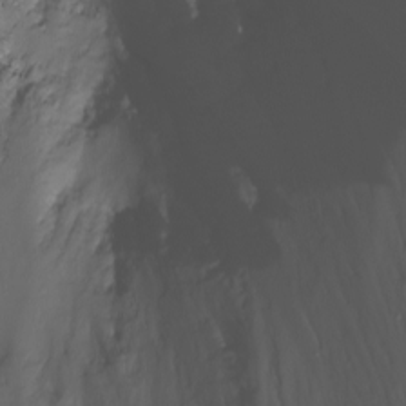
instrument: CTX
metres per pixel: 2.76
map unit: Nhu
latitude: -8.8786
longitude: -85.0836
